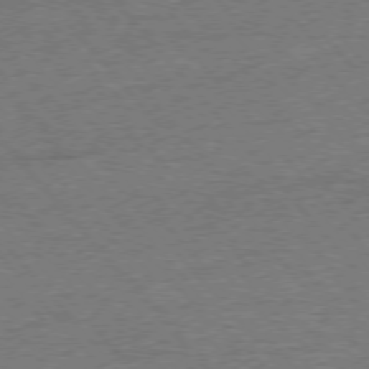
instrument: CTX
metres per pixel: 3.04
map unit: Ap
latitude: -76.9164
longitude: -96.2333
